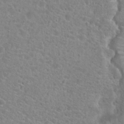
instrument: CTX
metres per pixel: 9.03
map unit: Hto
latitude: 24.5545
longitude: -48.6113
